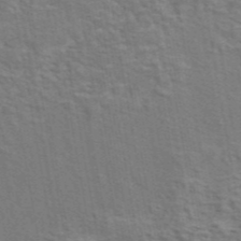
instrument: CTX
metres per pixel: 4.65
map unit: eAb
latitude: 43.4049
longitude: 107.7289
